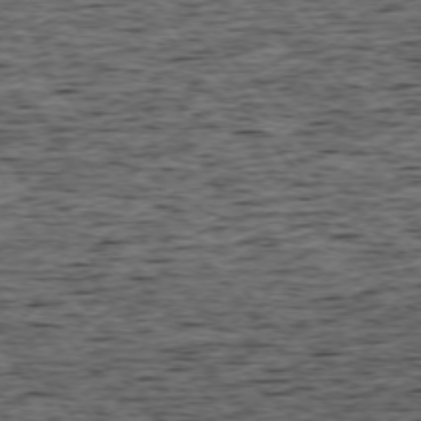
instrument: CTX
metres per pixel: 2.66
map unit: Ap
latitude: -75.3321
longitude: -92.6868
